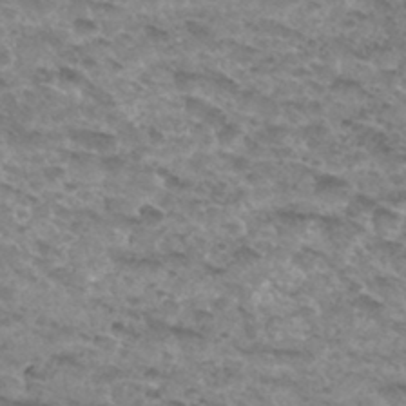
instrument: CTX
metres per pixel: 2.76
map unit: Hto
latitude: 31.9151
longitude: -48.2334
